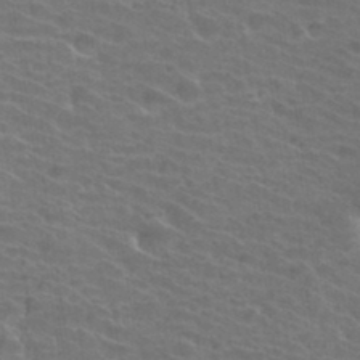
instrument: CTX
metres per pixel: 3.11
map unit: Hto
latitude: 34.6868
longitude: -39.8394
